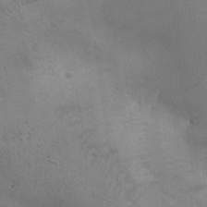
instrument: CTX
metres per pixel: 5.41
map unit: Ave
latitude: -7.3131
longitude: -121.0459
